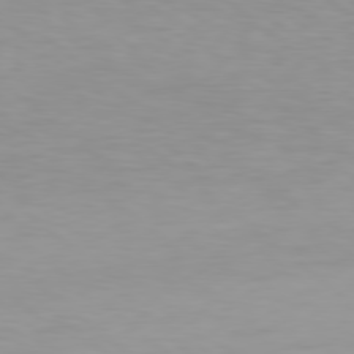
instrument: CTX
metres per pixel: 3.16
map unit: Hpe
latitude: 78.4034
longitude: -169.6316
